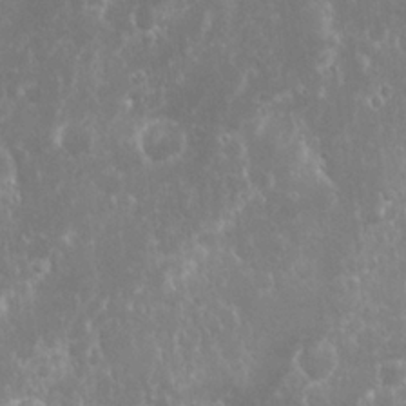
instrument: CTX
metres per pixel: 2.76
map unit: Nhu
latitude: 24.1011
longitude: -59.5371
